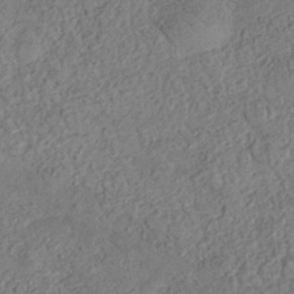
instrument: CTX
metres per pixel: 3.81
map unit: Nhe
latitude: -36.8408
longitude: -176.9702
